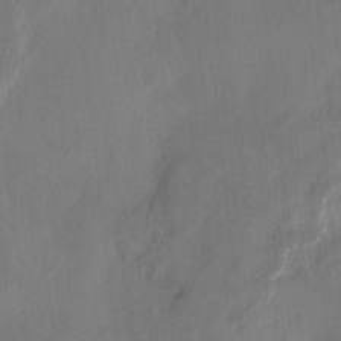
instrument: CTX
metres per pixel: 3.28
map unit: HNhu
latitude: 3.4426
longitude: -7.0458
